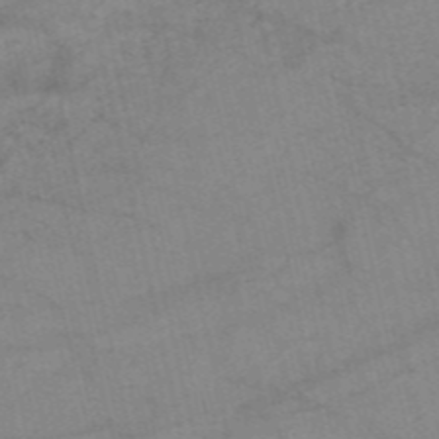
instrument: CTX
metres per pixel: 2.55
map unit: HNb
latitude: -54.3873
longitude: -43.4804
